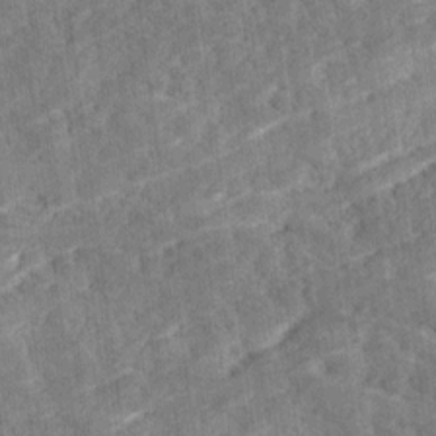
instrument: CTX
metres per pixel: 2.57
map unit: Ave
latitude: 18.1200
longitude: -135.4426
